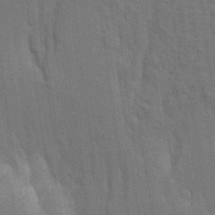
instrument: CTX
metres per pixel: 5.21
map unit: Aa
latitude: 9.1781
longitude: -126.8002
